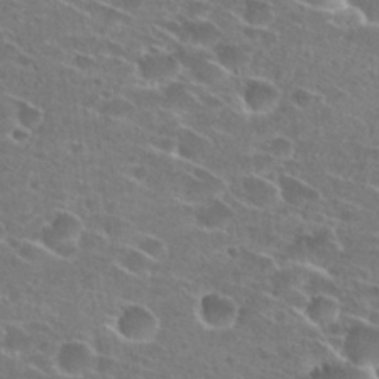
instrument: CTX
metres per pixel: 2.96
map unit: Hto
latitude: 26.8191
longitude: -46.0444
